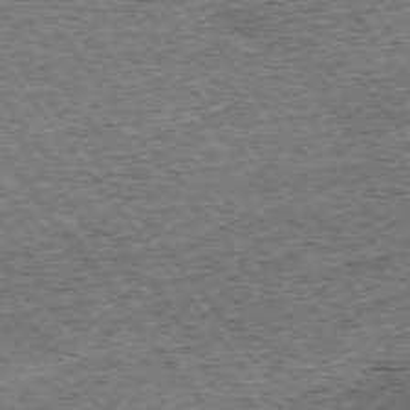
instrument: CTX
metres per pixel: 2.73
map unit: Ap
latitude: -75.1809
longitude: -87.4615
